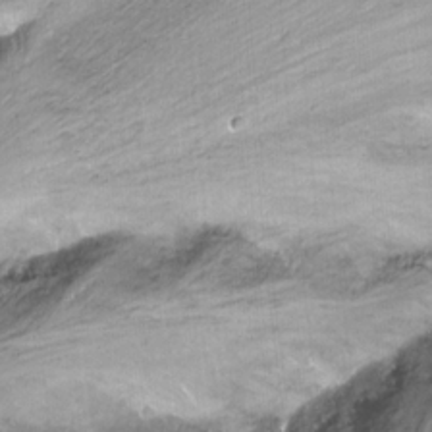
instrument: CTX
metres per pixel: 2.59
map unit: Ht
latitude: -15.0865
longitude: -41.8205
